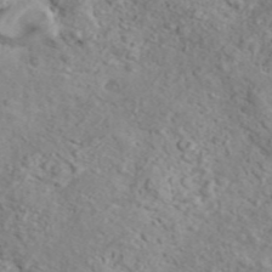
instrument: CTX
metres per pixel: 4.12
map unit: ANa
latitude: 44.9325
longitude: 21.5966
